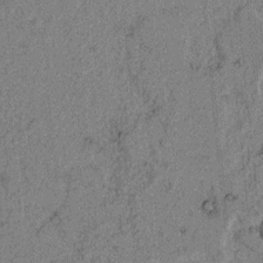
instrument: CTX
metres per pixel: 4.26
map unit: lAvf
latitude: 4.1200
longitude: 157.8422
